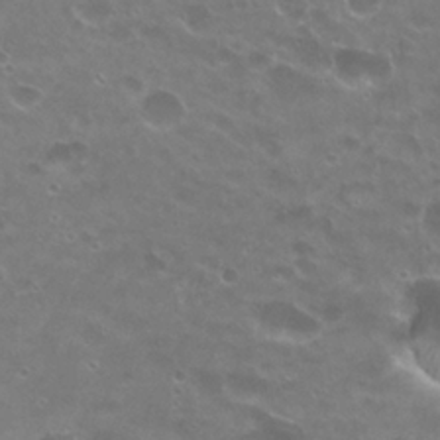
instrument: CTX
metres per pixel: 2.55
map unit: Hto
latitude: 24.8569
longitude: -37.1026
